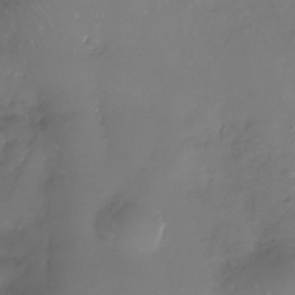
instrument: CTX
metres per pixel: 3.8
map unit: Nhe
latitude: -33.2187
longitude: -88.6491
